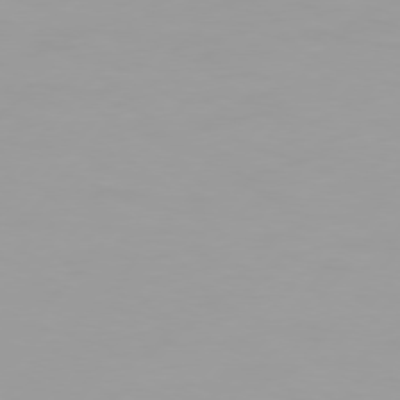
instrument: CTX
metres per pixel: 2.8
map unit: Hpe
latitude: 75.7261
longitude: -129.0458
